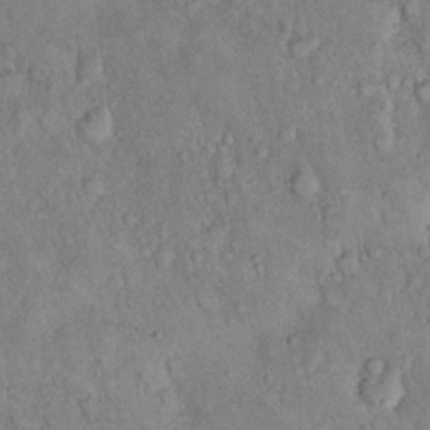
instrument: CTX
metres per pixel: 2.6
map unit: eHh
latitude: 19.1592
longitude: -61.7449
